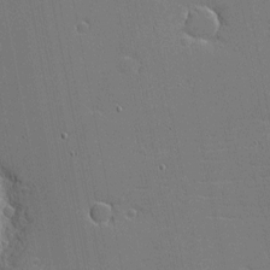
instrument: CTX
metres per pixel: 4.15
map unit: eHh
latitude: -4.1983
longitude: -80.8380
